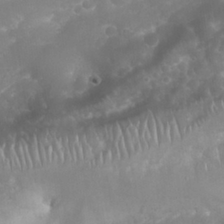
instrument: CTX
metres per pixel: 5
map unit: Nhu
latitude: 27.2915
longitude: -63.6505
